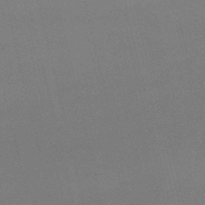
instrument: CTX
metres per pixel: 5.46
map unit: lHb
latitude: -48.2740
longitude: 63.8611
